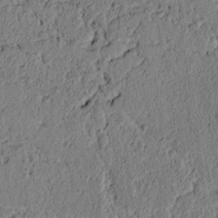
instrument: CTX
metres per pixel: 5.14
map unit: lAvf
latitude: 5.7072
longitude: 164.0283
